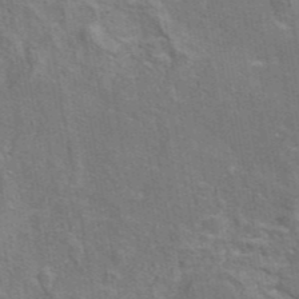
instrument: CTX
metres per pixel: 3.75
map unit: eAb
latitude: 44.9891
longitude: 110.3495
